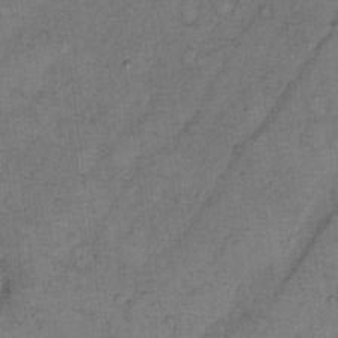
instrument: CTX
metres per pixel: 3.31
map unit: Hto
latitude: 8.0444
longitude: -59.5938
